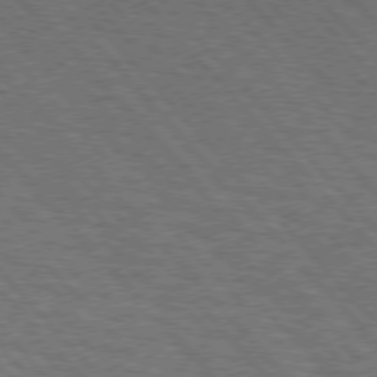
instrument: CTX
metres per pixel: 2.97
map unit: lApd
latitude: 75.7639
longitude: -84.7624
